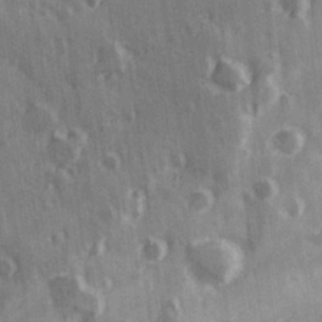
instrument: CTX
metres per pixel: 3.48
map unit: Hve
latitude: 26.1011
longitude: 147.6722
